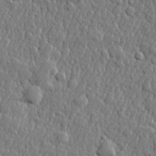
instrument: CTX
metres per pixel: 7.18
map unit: lHvf
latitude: 22.5546
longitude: 143.4265
